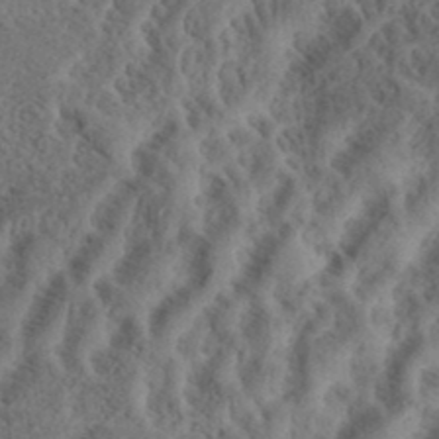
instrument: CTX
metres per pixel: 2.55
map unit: eHh
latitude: 37.3104
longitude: -136.1956
